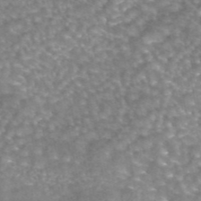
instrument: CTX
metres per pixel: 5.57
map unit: eAb
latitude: 44.6112
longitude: 104.8408
